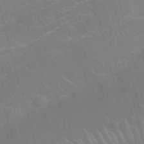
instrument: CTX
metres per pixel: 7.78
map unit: Nhu
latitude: 27.2159
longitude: -61.4048
